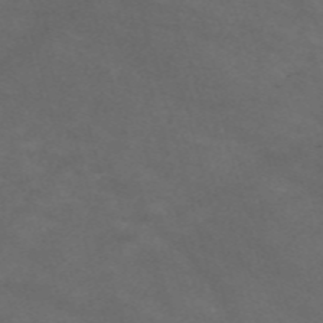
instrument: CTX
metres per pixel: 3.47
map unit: Nve
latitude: -58.9163
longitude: 59.1053
